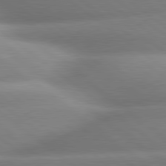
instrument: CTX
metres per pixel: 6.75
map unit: lApd
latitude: 80.3656
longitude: -160.6112
